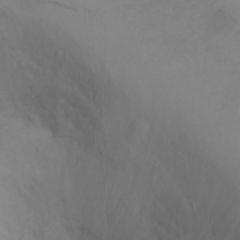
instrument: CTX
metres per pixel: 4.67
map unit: Ht
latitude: -0.8408
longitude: -33.6316
